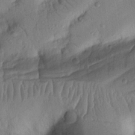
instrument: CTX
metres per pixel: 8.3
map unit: Nhu
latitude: 22.0633
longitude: -75.4993
